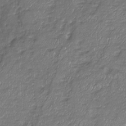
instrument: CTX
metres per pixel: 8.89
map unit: Nhu
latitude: -19.2187
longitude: -57.9150
